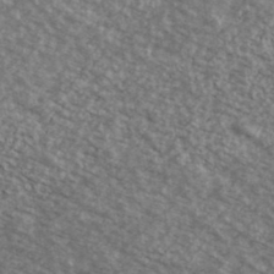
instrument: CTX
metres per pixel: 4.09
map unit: Ave
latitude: 39.2915
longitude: -110.9325
